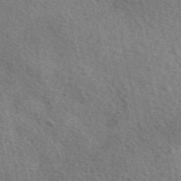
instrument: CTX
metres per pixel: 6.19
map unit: eAb
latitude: 51.2159
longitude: 114.0283
